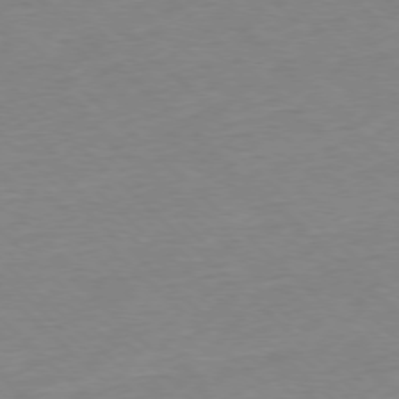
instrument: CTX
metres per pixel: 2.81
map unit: Ap
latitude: -77.3699
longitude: -97.6316
